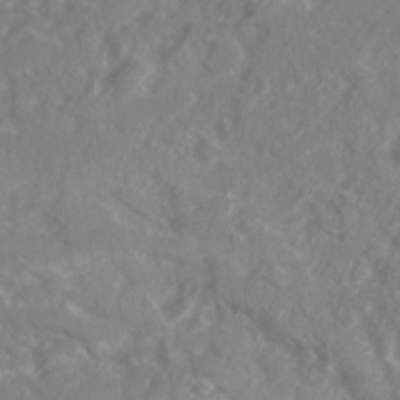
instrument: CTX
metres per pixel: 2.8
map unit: Ave
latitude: 19.9906
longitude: -130.2901
